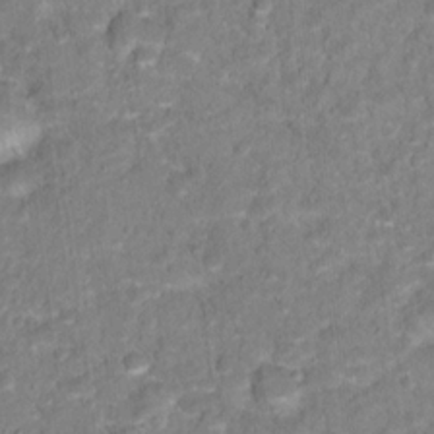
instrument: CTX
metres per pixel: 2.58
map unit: Hto
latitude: 16.8947
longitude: -37.1592
